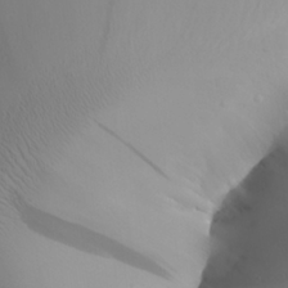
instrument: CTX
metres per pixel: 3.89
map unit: Aa
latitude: 25.3292
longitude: -144.4601
